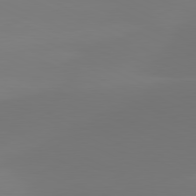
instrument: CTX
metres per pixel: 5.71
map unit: lApd
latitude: 81.6127
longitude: 128.8030
